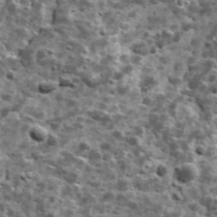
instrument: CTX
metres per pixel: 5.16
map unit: Ave
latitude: 17.2537
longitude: -134.7057
